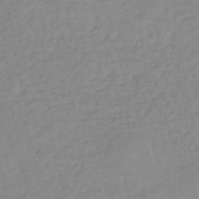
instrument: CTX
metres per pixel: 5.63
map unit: lHb
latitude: -36.0283
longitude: 69.3698
